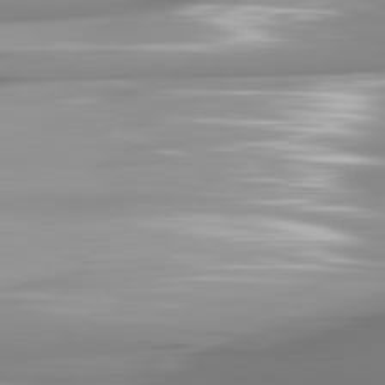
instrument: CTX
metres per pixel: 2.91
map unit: lApd
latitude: 81.8583
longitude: -143.0270
